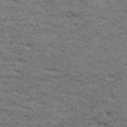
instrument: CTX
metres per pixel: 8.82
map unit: Hto
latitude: 33.0836
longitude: -47.7639
